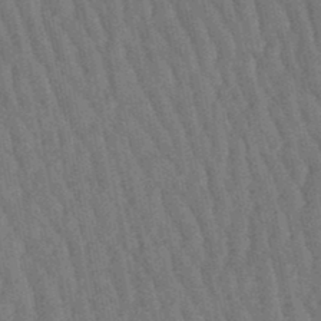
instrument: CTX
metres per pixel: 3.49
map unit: lHb
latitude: -47.4643
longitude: 76.7274
